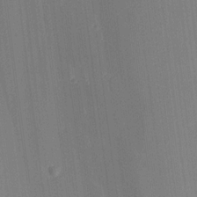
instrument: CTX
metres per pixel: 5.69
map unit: lHvf
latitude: 18.4979
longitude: -112.5546
